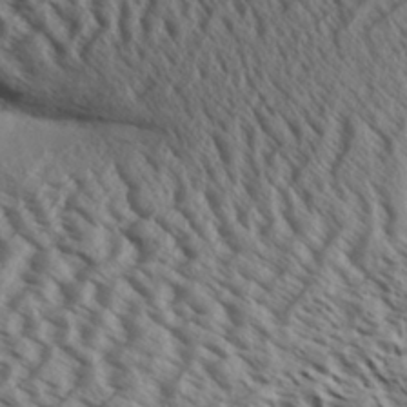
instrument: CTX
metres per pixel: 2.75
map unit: Aa
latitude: 33.0458
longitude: -138.3089
